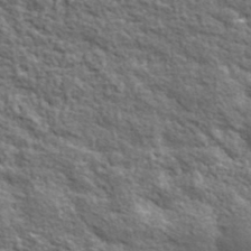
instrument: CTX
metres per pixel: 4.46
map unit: lHvf
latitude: 37.8206
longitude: -88.8758
